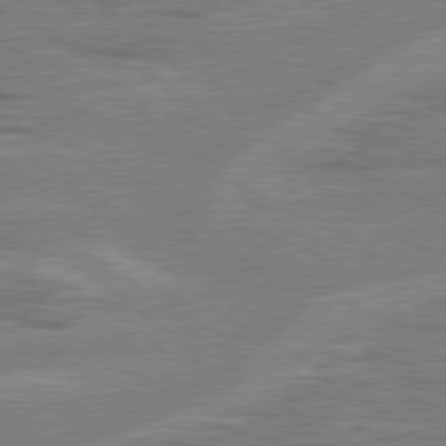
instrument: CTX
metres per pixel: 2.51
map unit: Hpe
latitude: 78.2523
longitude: -157.5749
